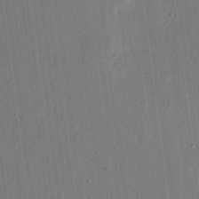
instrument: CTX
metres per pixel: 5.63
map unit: eHh
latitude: 16.3467
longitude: -69.8017
